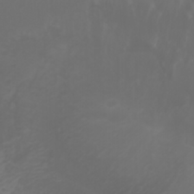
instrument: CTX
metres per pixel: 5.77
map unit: Nhu
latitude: -5.0486
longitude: -79.7072
